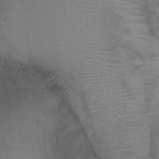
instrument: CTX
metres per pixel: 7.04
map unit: Ht
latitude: -0.9353
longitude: -17.1781
